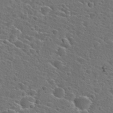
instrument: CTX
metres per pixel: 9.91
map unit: Hto
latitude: 27.2915
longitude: -47.0459
